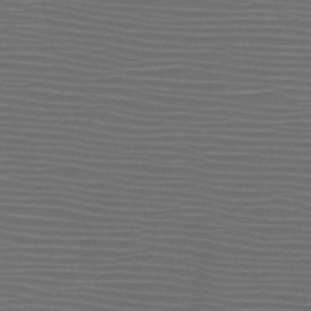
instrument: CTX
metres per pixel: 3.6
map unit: HNb
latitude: -48.3873
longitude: -44.4979
